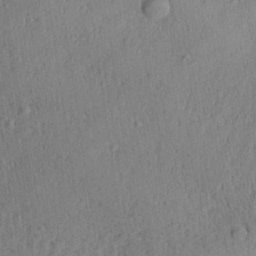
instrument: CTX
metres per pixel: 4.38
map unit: Aa
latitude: 28.0633
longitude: -137.8206
